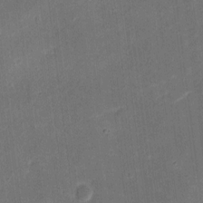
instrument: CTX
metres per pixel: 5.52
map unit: eHh
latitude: 8.5546
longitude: -73.2726
